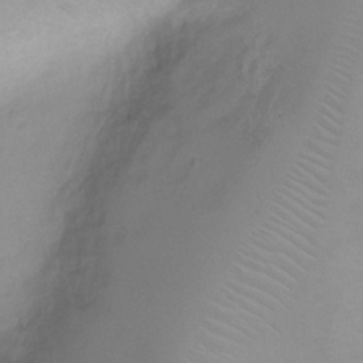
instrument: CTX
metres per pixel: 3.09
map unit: Ht
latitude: -0.9731
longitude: -19.5182
